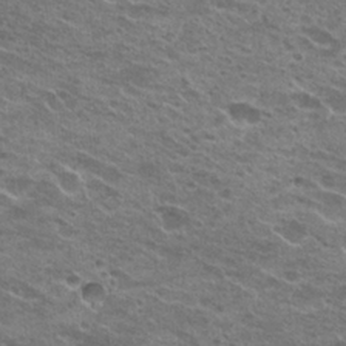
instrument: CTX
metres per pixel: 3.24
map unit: Hto
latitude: 23.2348
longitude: -41.3292
